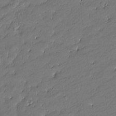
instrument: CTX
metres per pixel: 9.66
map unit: Htu
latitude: -7.5210
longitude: 176.7085
